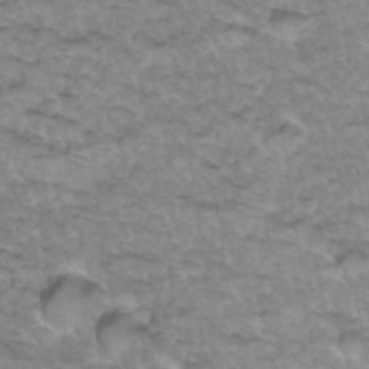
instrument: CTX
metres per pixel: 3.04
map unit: Hto
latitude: 35.2537
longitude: -47.8962
